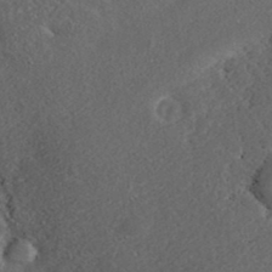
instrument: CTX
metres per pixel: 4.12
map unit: ANa
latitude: 37.1026
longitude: 18.4629
